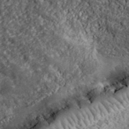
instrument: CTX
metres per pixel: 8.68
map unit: lHvf
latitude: 40.0822
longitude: -88.1956
